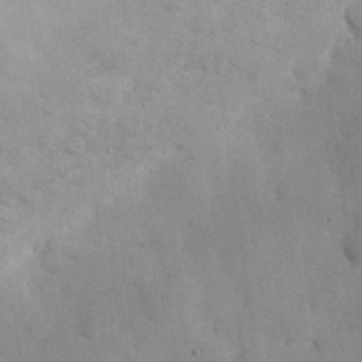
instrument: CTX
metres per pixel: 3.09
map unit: eHh
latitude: 29.9528
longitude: -70.1956
